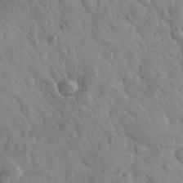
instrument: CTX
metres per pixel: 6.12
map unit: eHh
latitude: 31.2159
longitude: -68.4223
